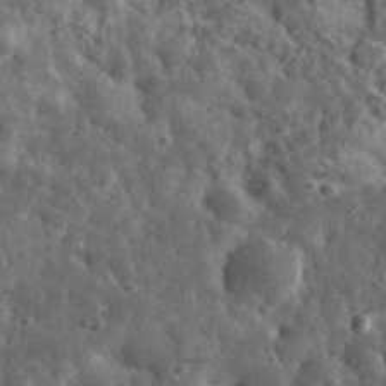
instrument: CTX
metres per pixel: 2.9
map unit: eHh
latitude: 33.5749
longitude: -78.5168
